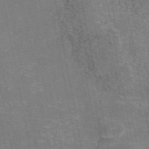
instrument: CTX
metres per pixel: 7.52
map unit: eAb
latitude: 47.1970
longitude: 105.3131
